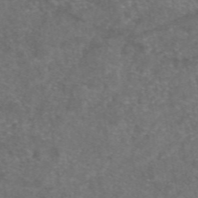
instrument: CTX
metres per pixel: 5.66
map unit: eAb
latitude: 47.5749
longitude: 111.1620
